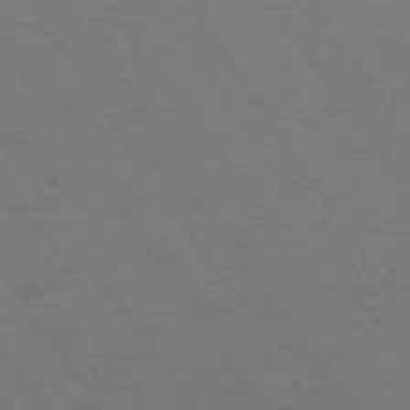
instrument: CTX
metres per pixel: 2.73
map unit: Ap
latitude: -74.3307
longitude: -71.4048
